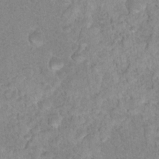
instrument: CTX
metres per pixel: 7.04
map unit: Nhu
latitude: 17.5371
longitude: -34.5923
